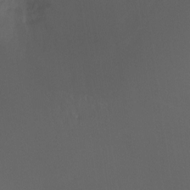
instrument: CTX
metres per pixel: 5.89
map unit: Ht
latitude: -7.0486
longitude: -30.5168
